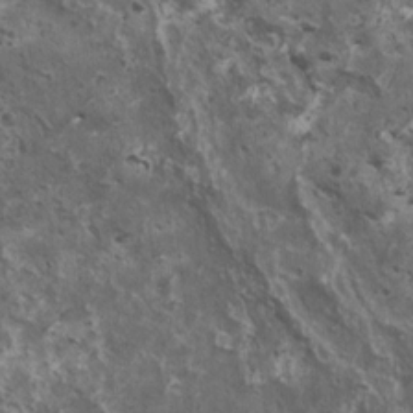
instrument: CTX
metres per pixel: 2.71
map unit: HNhu
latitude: 3.1025
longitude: 5.3131
